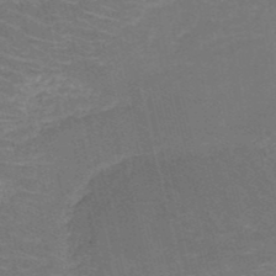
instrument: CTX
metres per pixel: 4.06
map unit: HNb
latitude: -50.8597
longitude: -48.7057
